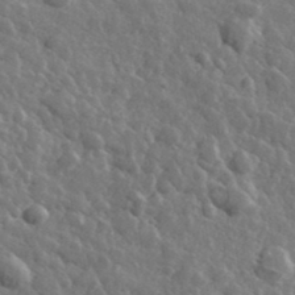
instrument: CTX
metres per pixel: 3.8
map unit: lHvf
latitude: 36.6869
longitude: -89.3293
